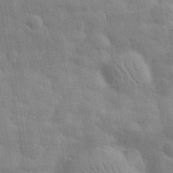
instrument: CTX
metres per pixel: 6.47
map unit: eHh
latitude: 32.1011
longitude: -71.2159
